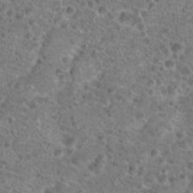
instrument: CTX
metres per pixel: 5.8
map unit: Hto
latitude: 19.6127
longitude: -41.3103
